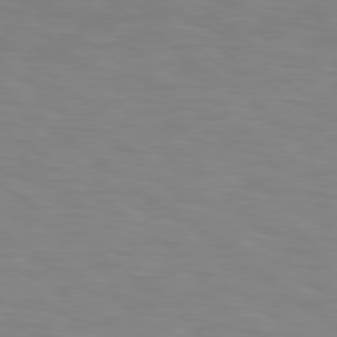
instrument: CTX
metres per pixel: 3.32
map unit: Hpe
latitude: 78.6869
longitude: 174.9919
